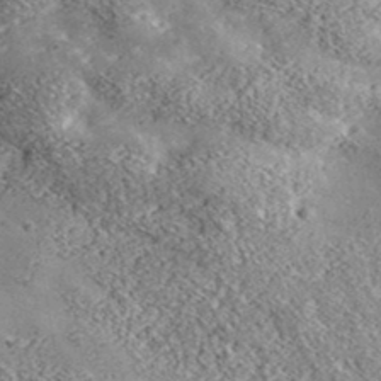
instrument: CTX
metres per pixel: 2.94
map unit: ANa
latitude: 39.2537
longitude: -91.5182
